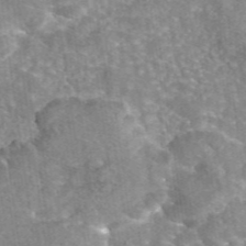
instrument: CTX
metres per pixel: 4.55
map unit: eAb
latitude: 45.4426
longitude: 105.3698
